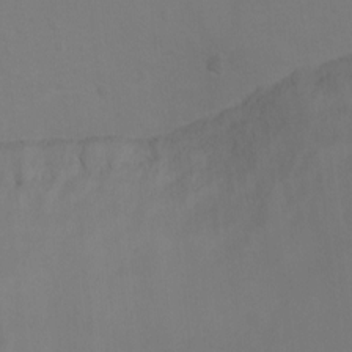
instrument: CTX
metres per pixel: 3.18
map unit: Ht
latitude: 3.1025
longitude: -28.6301
